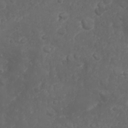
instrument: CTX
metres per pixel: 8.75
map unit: Nhu
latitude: 23.8961
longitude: -59.7639
